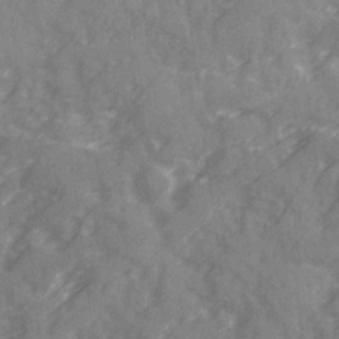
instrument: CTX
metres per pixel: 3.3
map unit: Ave
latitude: 20.1956
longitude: -131.0459
